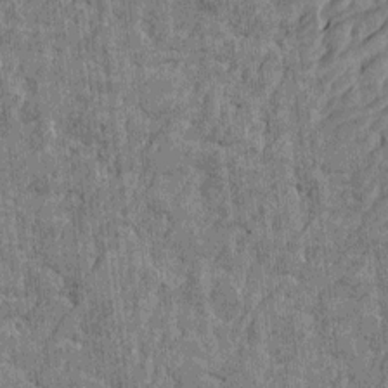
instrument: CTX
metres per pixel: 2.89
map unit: Htu
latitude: -3.5588
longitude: -179.4238
